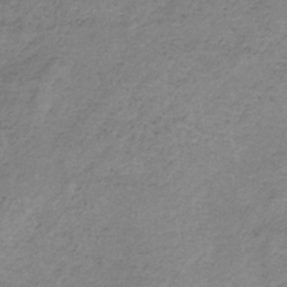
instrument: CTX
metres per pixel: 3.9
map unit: HNb
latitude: -33.5777
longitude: 60.2362
